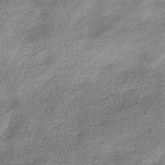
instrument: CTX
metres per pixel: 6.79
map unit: HNhu
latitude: -41.5399
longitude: 100.4440
